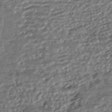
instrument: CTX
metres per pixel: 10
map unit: HNhu
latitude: -43.2375
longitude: 107.4644
